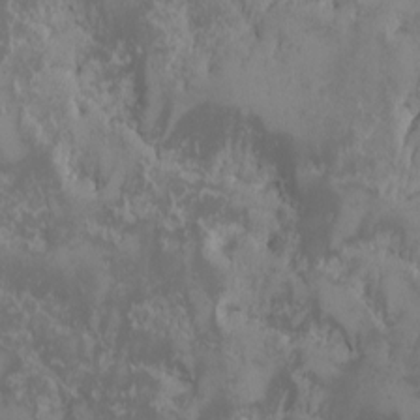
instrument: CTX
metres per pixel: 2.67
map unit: Ave
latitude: -9.5966
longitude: -116.7813
